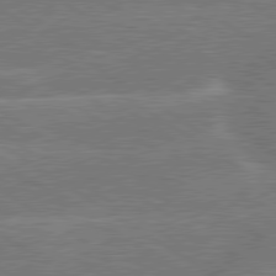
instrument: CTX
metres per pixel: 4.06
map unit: lApd
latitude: 79.7261
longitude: -145.9717
